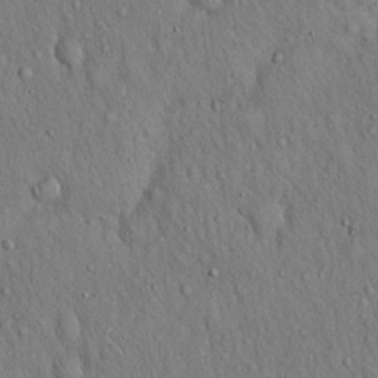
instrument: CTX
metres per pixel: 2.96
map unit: Hto
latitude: 16.4601
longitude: -58.7813
